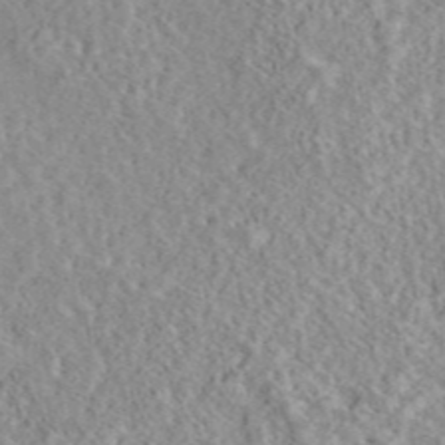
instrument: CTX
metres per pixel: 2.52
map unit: eAb
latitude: 44.1955
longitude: 116.4628
